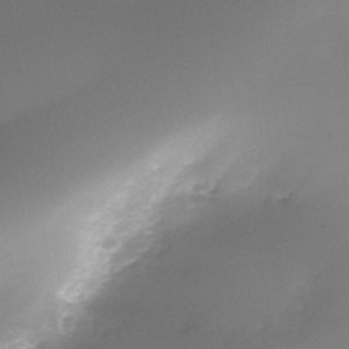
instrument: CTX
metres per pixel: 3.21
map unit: Nhe
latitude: -37.4454
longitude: -112.3467
